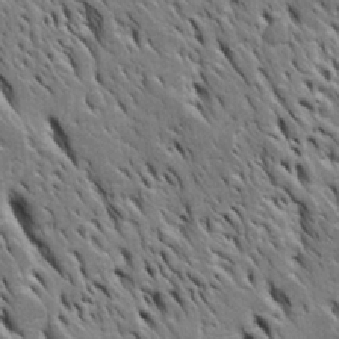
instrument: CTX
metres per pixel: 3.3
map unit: Htu
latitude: -3.3131
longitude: 150.6896
